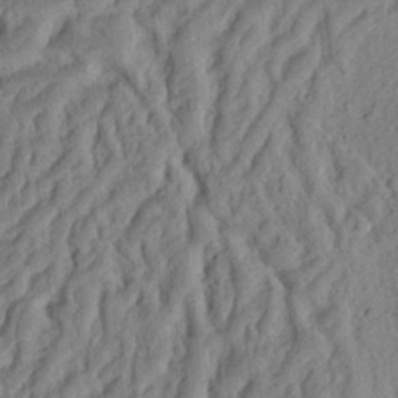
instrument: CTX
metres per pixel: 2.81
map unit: Ht
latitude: 8.4979
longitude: -76.0255
